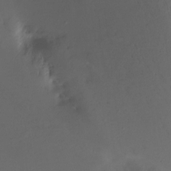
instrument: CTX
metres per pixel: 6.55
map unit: Nhu
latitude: -7.2943
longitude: -50.1011
